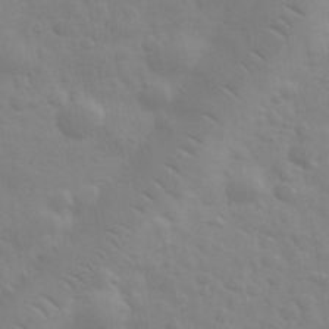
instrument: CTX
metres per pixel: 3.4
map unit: eHh
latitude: 31.3104
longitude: -70.1389
